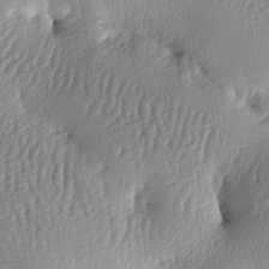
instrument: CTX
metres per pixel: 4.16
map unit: lAa
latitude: -7.9556
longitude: -128.8569
